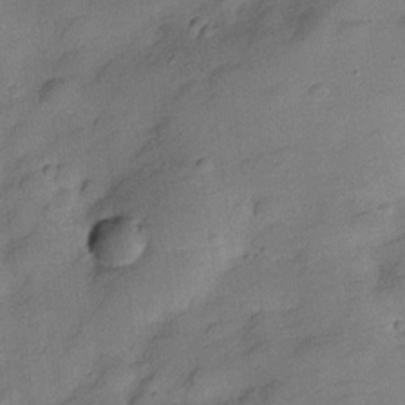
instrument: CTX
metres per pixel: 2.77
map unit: Hve
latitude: -27.9556
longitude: 92.5196
